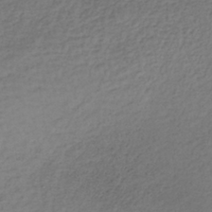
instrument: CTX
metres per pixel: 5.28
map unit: lHb
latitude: -35.7289
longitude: 67.9367
